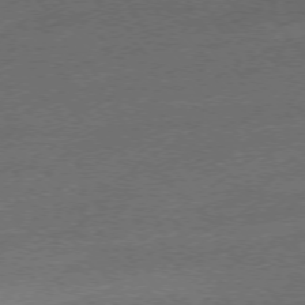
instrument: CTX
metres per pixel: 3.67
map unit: Hpe
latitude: -76.1039
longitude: -11.3860
